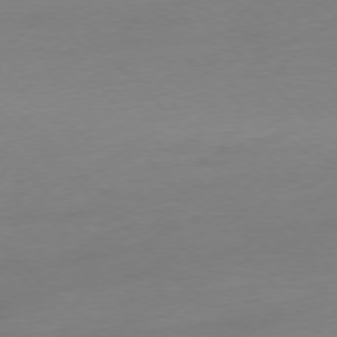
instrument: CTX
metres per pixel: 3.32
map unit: Ap
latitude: -77.1809
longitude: -62.9514
